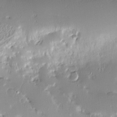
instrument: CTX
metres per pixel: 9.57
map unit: Nve
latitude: -8.1417
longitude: 173.0675
